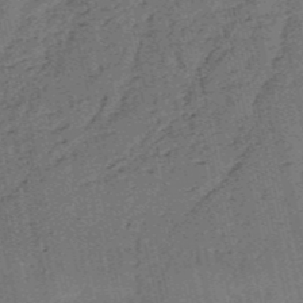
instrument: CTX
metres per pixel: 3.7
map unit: HNb
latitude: -53.7288
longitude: -47.1026
